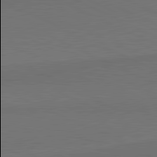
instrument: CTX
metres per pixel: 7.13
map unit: lApd
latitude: 81.4426
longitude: 154.0094
